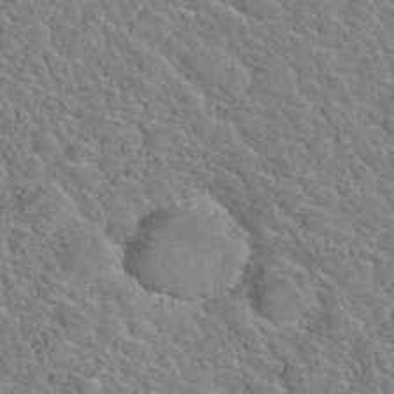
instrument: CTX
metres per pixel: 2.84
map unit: Hto
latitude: 35.8583
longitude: -49.1970
